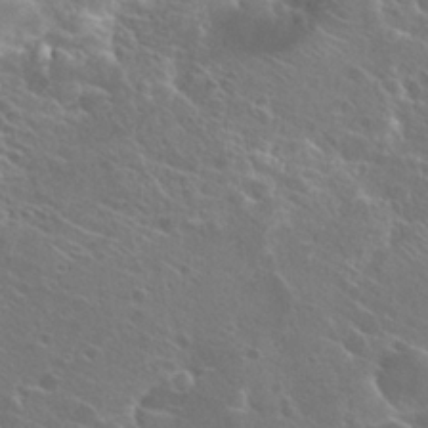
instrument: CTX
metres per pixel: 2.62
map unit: Hto
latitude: 24.6112
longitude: -39.4993
